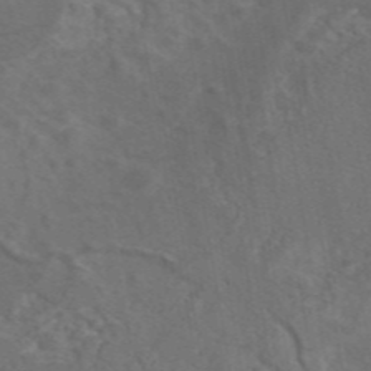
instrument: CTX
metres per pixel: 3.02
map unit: eAb
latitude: 46.2712
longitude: 109.3887
